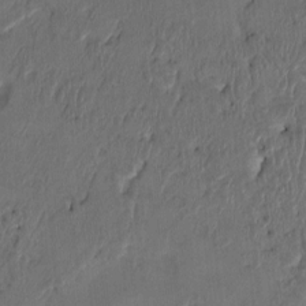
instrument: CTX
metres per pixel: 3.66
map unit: HNhu
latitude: 3.8772
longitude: -7.0269
